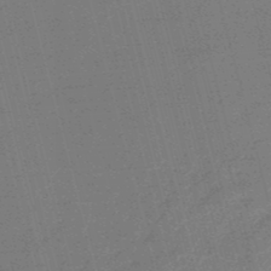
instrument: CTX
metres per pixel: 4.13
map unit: eHb
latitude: -48.9731
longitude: 87.3321
